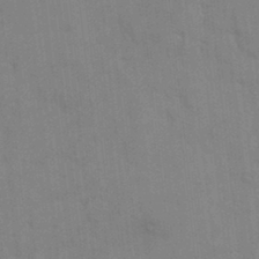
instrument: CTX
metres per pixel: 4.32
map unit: HNhu
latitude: 2.7246
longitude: 9.4265
